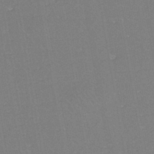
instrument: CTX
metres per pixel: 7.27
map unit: eHh
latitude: -44.8597
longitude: -28.8380
